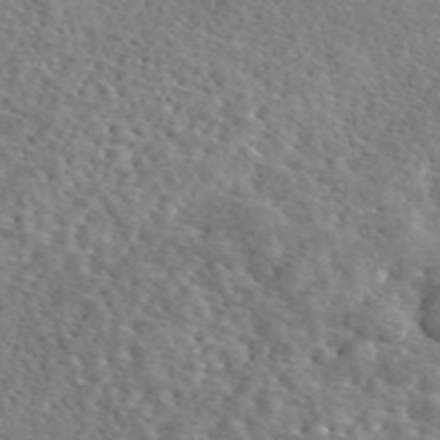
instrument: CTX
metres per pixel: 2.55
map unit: eAb
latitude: 45.6694
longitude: 111.5588
